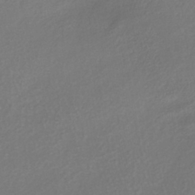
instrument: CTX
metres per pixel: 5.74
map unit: lHb
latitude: -38.6330
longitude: 70.2740
